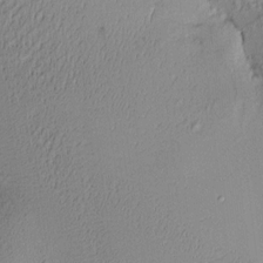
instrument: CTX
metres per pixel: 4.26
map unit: HNhu
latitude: 8.5735
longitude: 14.3118
